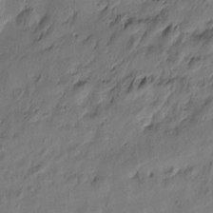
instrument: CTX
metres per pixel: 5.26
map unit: Htu
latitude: 0.3845
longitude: -175.4993
